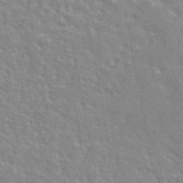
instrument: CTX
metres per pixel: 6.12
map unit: eAb
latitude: 44.4223
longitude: 109.9556
